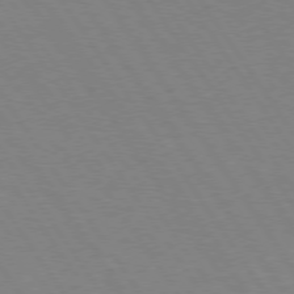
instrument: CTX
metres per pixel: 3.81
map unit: Hpe
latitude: 74.4412
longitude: -140.4412
